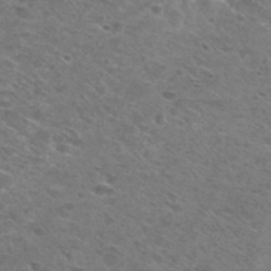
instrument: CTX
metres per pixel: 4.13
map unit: Nhu
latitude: 29.4804
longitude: -47.2915
